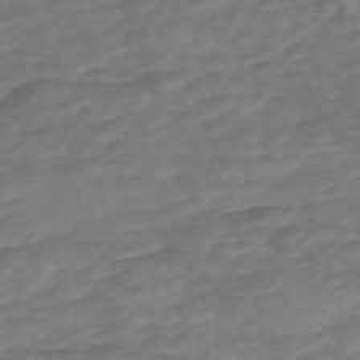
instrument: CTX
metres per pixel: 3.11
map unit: Nve
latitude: -58.7463
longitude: 57.7477
